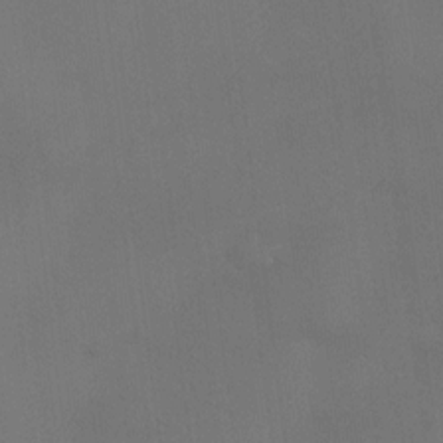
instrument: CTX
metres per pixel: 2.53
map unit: eHh
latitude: -23.6533
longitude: 15.0109
